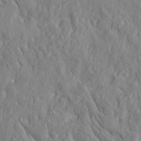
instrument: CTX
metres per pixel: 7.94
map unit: Htu
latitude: -2.7463
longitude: 178.9919
